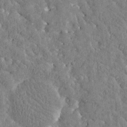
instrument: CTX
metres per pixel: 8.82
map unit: Htu
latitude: -3.5966
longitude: 175.8044
